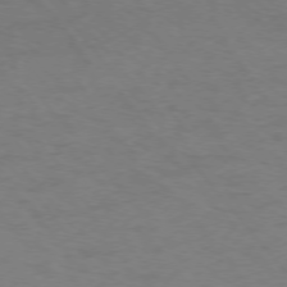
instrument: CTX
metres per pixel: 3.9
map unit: Ap
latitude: -76.5952
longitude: -64.2900
